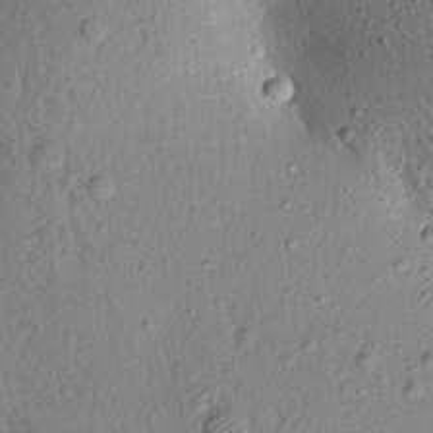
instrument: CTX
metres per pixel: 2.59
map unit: Aa
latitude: 18.5168
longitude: -147.3860
